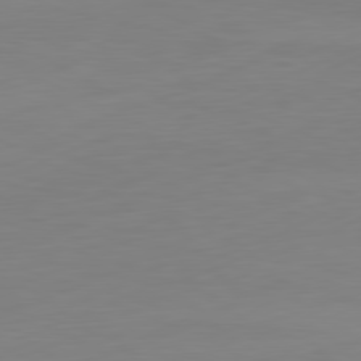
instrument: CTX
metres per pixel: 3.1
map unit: Ap
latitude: -81.6533
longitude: -86.1200
